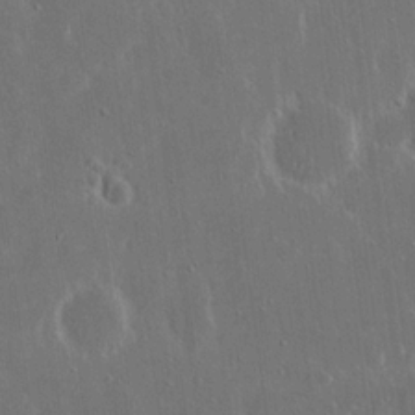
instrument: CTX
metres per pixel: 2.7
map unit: Nhu
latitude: 19.1970
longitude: -72.7436
